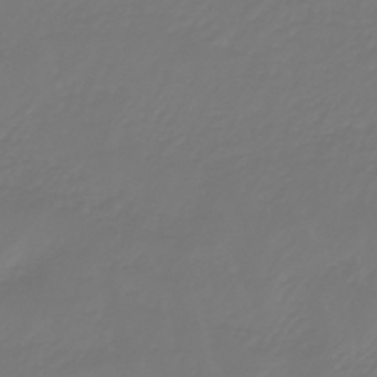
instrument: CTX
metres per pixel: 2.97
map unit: eHb
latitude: -46.8030
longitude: 82.5951
